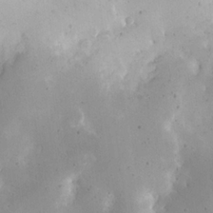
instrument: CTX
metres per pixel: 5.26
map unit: eHh
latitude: 19.2159
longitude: -68.4601
